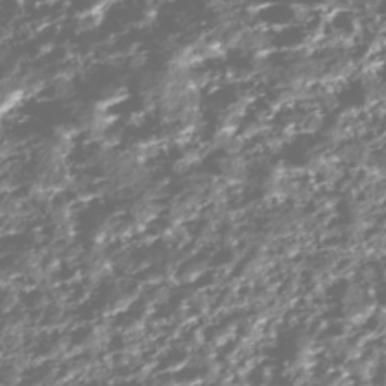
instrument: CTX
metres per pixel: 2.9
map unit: Nhe
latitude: -45.7100
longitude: 151.7667
